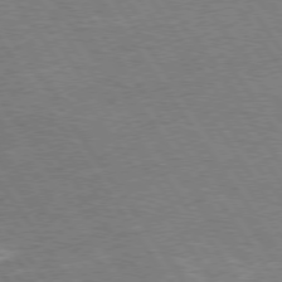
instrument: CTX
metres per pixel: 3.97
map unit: Hpe
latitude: 75.1214
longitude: -142.0822
